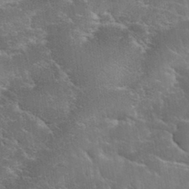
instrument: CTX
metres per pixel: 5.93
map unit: eHh
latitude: 36.3090
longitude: -67.6127
